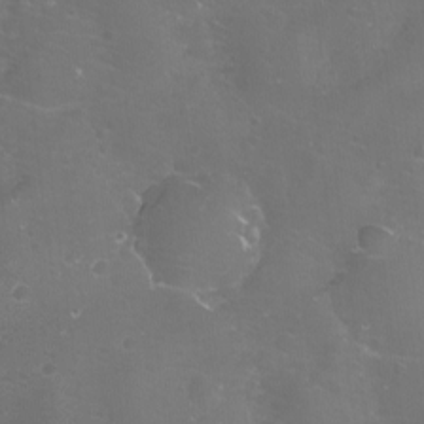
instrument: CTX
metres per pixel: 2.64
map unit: eHh
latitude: -11.4832
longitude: -61.1214
